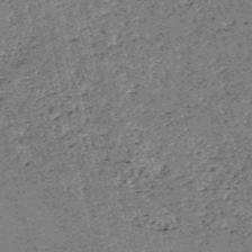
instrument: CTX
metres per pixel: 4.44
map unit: HNb
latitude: -54.4251
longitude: -39.9906
